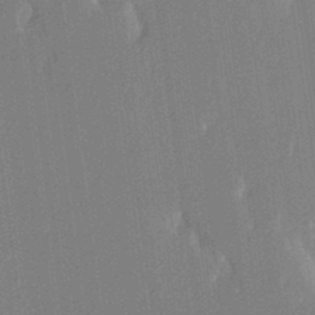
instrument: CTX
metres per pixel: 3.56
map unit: Aa
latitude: 23.0647
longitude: -150.6679
